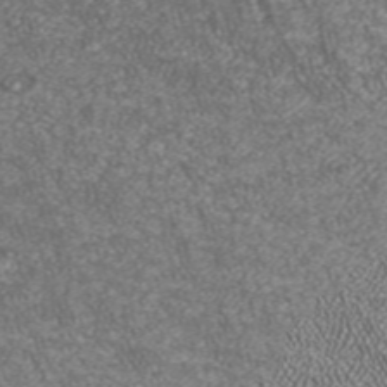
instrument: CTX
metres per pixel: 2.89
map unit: ANa
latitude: 36.6113
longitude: 15.4077
